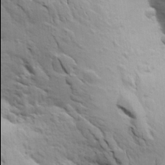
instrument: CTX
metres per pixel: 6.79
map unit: Aa
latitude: 21.8206
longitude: -149.9906
